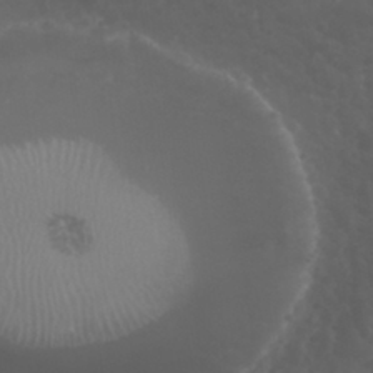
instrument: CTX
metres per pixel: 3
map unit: eHh
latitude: 33.8394
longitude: -59.3860
